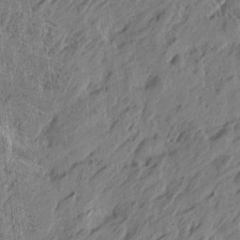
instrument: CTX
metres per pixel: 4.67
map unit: Htu
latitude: -5.4454
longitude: -179.1592
